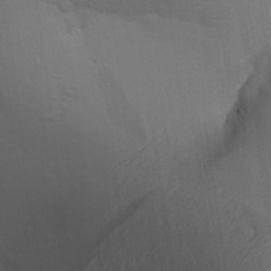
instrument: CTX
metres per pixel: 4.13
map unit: Aa
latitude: 27.2537
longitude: -136.6680
